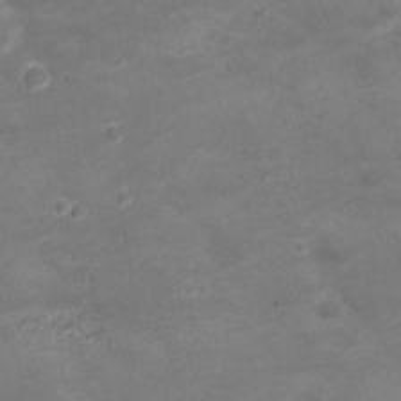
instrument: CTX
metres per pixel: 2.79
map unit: Nve
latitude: -20.5195
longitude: 104.1983
